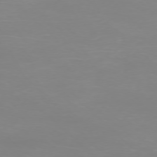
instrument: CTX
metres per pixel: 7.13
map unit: Ap
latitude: -76.2362
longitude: -81.6505
